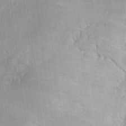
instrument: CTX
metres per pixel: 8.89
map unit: Hto
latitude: 17.2726
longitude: -40.2333
